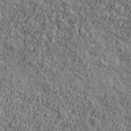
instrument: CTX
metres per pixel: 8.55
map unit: Ave
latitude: 42.5924
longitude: -111.4238
